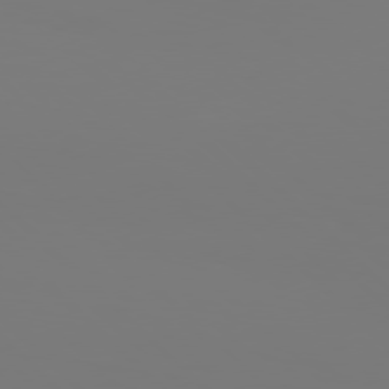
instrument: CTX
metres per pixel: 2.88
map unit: Hpe
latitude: 77.4993
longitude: -134.3656
